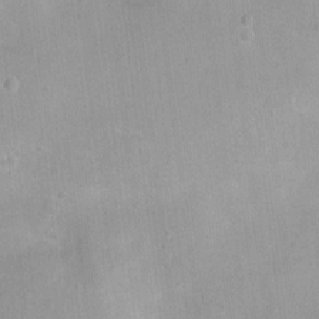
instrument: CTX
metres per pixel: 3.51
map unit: Nhu
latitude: 1.5749
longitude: -16.1766
